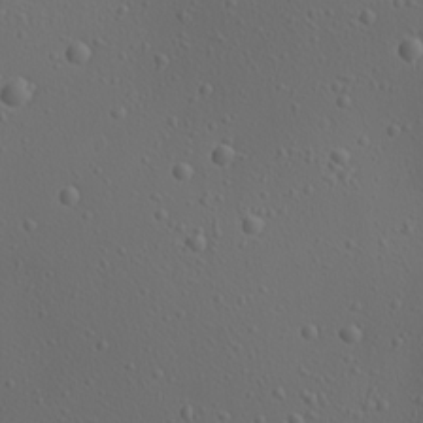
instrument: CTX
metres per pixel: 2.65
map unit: Aa
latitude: 23.2726
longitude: -137.9528
